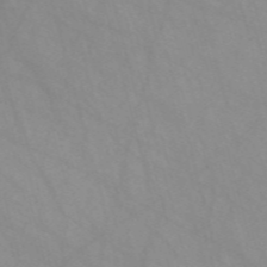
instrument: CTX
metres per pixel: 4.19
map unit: Nve
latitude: -58.0094
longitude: 58.8030
